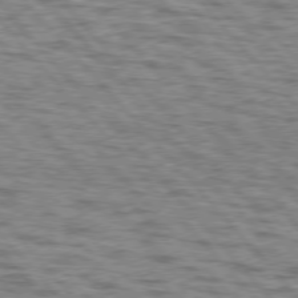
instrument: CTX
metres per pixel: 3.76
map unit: lApd
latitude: 76.1011
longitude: -70.1578
